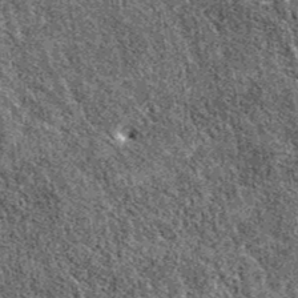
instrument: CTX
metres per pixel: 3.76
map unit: eAb
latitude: 38.5168
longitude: 110.9353
